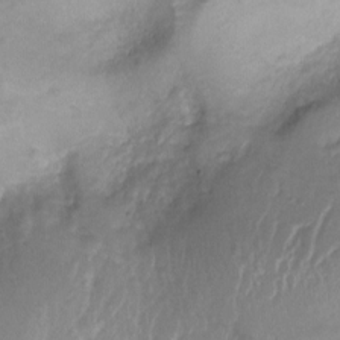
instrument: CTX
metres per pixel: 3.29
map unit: Ht
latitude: -9.3510
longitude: -20.3845
